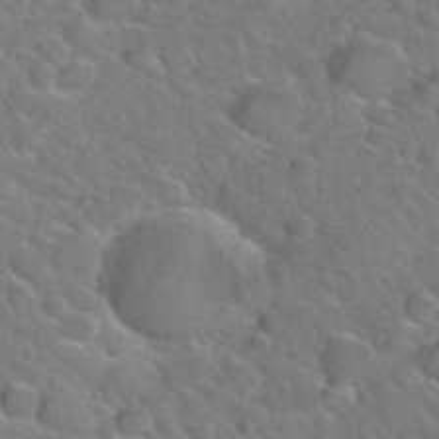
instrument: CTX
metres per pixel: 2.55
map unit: Hto
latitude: 35.7260
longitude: -49.1592
